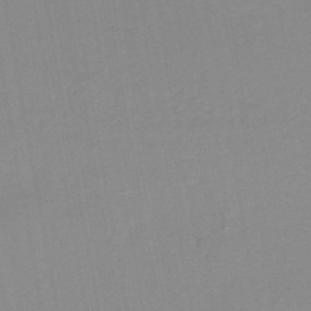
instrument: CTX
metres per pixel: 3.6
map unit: lHb
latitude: -44.9542
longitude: 77.3510
